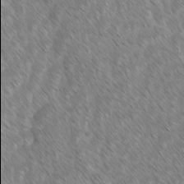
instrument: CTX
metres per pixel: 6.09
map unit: lAvf
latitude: -1.6533
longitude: -113.9906
